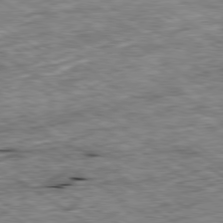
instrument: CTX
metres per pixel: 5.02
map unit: Ap
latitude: -79.9178
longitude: -87.0647
